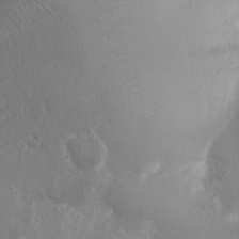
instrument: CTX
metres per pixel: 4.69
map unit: Nhu
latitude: 5.4237
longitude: -17.2537
